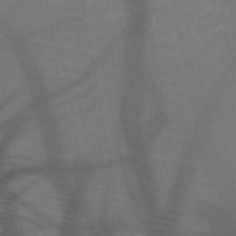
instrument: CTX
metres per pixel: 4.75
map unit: HNb
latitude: -50.1984
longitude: -44.4412
